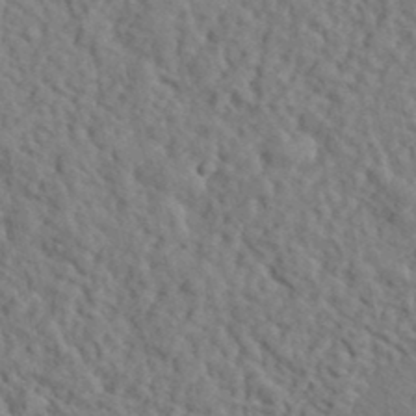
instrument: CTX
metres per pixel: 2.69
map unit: eHh
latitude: 35.5749
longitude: -78.5168
